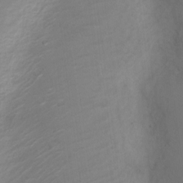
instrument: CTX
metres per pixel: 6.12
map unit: Nve
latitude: -20.5384
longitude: 106.5196
